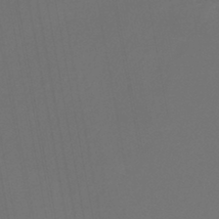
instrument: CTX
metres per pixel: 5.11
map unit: lHb
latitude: -45.3699
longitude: 78.0850
